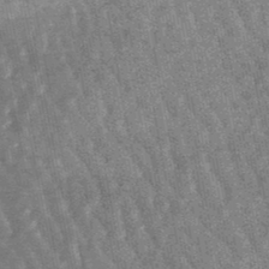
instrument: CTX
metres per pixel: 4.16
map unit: lHb
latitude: -47.4076
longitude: 77.6533
